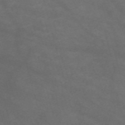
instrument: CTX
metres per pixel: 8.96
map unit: Nve
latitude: -58.9541
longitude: 59.0675
